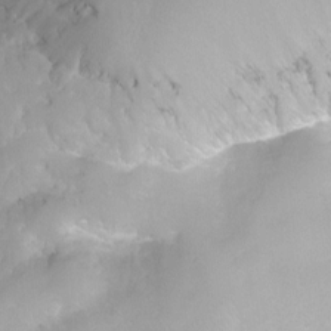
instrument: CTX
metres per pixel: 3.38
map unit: Ht
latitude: -0.7464
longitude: -19.0269
